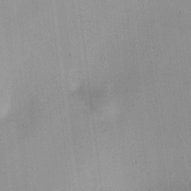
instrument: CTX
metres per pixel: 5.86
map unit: HNhu
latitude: 8.0822
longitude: 8.3873
